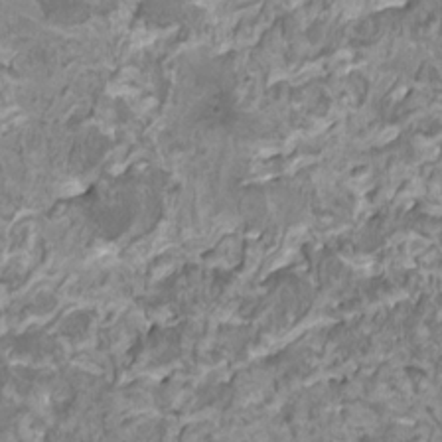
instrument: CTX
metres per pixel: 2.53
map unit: HNhu
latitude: 3.2915
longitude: -2.7435
